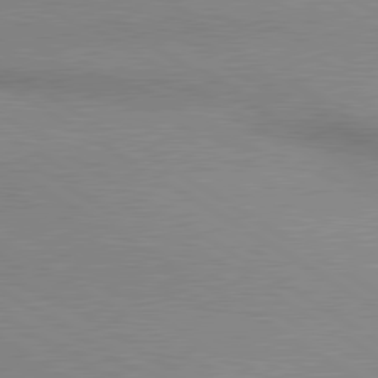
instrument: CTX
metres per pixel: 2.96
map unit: lApd
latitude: 80.1767
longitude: 167.3699
